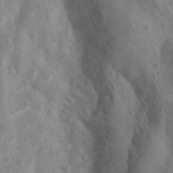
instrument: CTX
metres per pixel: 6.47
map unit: Ht
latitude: 2.8380
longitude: -26.7624
